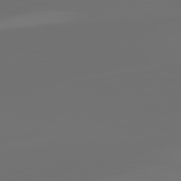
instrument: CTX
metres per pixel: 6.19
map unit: lApd
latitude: 82.1577
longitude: -153.5749
